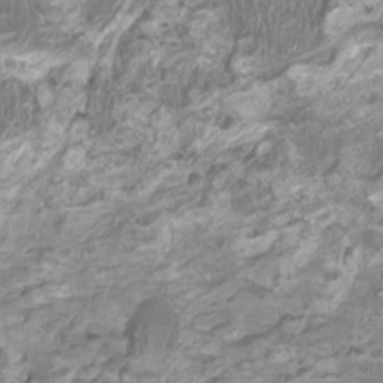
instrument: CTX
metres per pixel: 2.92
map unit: HNhu
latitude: 3.2348
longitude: -2.8380
